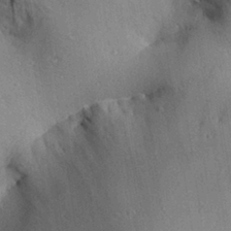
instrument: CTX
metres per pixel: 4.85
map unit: Aa
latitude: 29.1025
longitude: -136.3845
